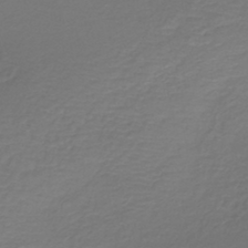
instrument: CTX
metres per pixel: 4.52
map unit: HNb
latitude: -43.3509
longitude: 52.6329
